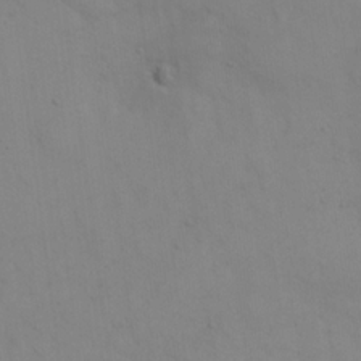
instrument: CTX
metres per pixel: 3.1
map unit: eHh
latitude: 21.0837
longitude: -61.5182
